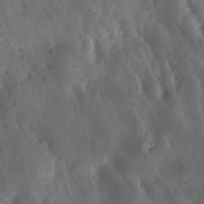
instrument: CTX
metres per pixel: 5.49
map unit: Ave
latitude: 18.1011
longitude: -131.6316
